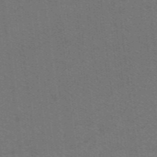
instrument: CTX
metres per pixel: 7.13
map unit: lHb
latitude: -42.2550
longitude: 54.6519
